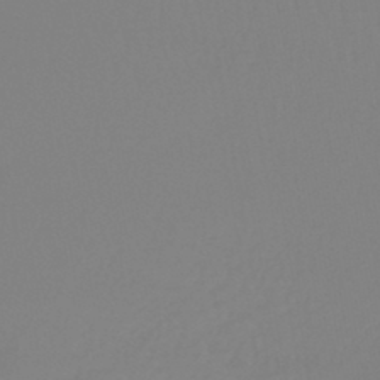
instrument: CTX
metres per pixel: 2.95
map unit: lHb
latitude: -44.6141
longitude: 75.2754
